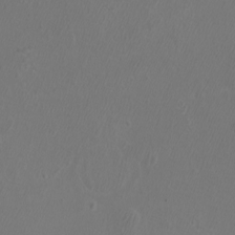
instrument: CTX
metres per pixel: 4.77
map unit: eHh
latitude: -7.2754
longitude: -75.5182
